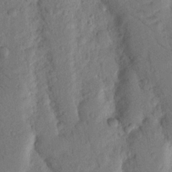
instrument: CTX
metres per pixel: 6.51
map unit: Nhu
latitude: 18.3089
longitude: -76.7813
